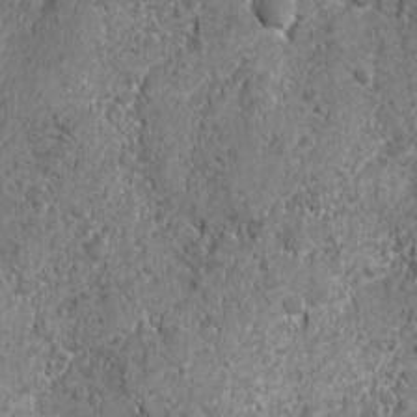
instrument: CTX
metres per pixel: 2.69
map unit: Ave
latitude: -10.4818
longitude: -119.8205
